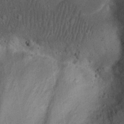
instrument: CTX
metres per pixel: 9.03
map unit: Nhu
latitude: 22.6679
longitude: -71.3859
